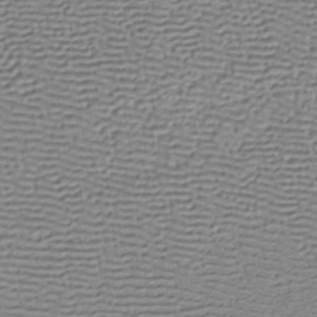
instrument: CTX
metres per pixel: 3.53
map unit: lHb
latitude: -34.8219
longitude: 60.6707
